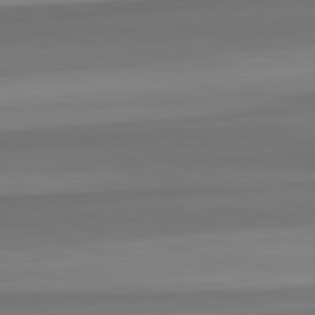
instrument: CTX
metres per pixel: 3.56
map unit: lApd
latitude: 82.5167
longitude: 176.1984
